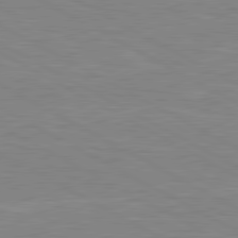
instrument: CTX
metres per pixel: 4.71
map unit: lApd
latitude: 80.6868
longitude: 171.3132
